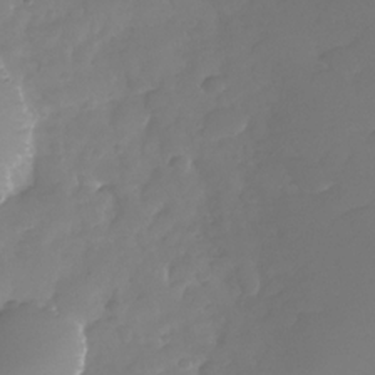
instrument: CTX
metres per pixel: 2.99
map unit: Nhu
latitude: -29.3888
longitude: -63.9339
